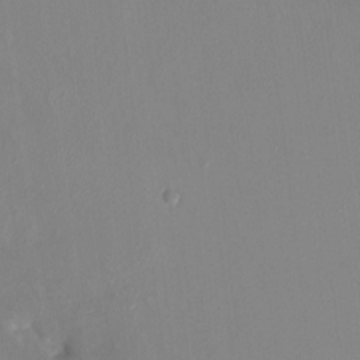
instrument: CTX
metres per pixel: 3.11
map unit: HNhu
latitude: 7.4048
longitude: 2.4440
